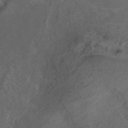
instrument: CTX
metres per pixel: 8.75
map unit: ANa
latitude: 35.7827
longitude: 13.4455
